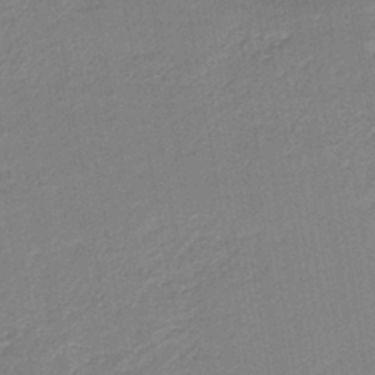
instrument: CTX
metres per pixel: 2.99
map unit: HNb
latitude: -41.2754
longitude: 50.8786
